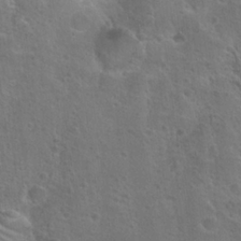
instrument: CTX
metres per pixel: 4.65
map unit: Hto
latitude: 23.3482
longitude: -47.4049
